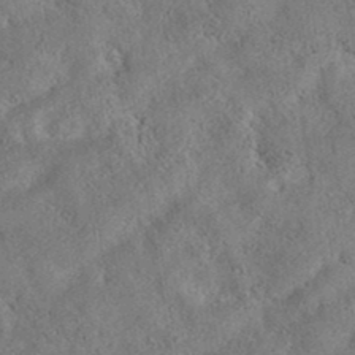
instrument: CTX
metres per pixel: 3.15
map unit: eAb
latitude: 36.7246
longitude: 113.2565
